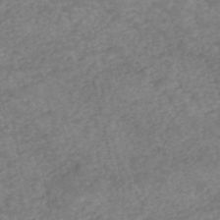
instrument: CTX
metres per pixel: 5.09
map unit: eHh
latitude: -55.2943
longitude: -90.5924
